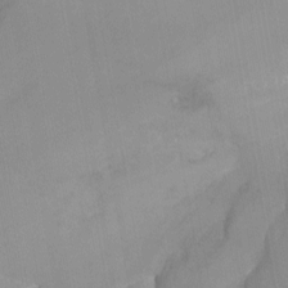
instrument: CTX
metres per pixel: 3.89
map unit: Nhu
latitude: -12.9731
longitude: -58.8947
